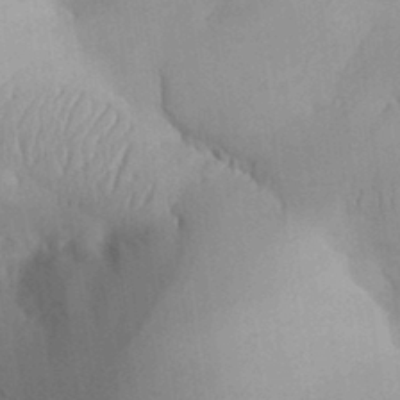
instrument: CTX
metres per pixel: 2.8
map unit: Aa
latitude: 32.3278
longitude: -142.1011
